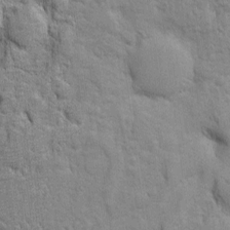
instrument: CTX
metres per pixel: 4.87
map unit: Htu
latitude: -4.7652
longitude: 151.0297
